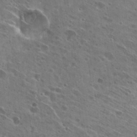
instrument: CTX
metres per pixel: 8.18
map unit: Hto
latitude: 27.7261
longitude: -44.7435
